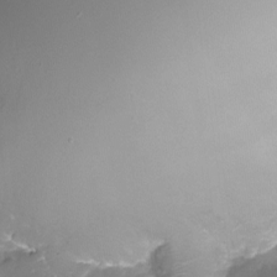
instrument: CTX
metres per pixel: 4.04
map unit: Nhu
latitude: -18.2173
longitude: -58.1956
